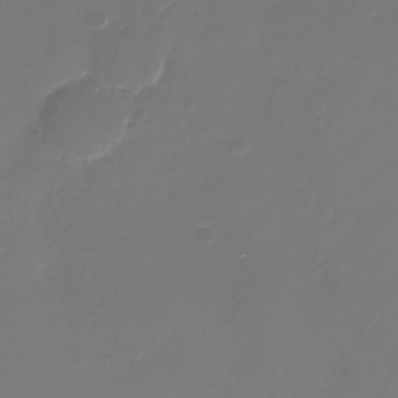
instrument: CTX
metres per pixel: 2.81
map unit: Nhu
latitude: -28.3873
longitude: -68.2523
